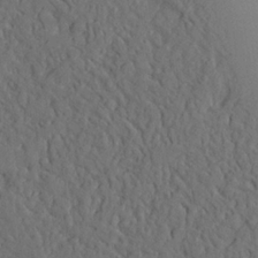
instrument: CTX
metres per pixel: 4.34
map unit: Aa
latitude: 24.0255
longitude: -132.1578
